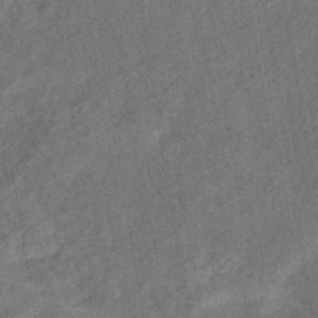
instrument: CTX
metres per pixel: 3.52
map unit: HNhu
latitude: -39.4832
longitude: 100.7085
